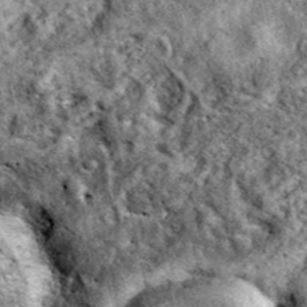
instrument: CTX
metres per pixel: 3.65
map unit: eAb
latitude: 38.7813
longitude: 109.5021
